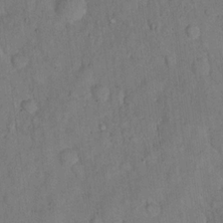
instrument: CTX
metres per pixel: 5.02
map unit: eHh
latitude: 18.8758
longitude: -62.1767
